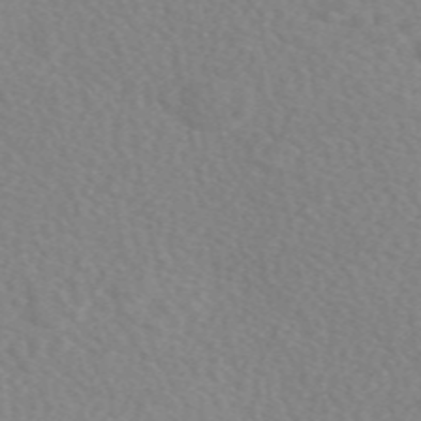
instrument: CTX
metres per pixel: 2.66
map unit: eAb
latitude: 49.0647
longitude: 117.4832
